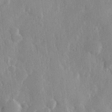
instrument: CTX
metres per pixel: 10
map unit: Hve
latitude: 26.2712
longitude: 150.0283
